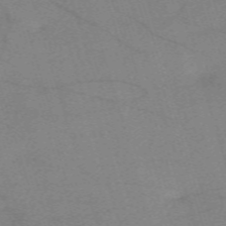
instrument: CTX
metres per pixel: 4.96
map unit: eHh
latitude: -62.1039
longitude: 54.3873
